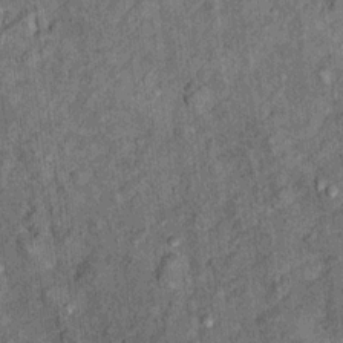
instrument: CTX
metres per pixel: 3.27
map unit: Ht
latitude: 9.6694
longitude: -38.0444
